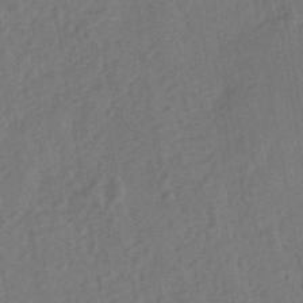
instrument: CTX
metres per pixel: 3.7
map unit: HNhu
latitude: -43.4265
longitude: 91.7856
